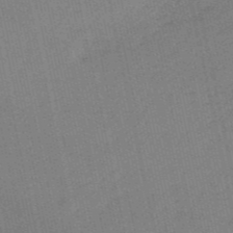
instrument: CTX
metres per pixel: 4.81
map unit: HNb
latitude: -52.8974
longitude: -42.8191
